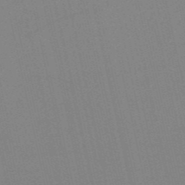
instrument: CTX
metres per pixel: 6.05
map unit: HNb
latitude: -52.9352
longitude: -47.9150
